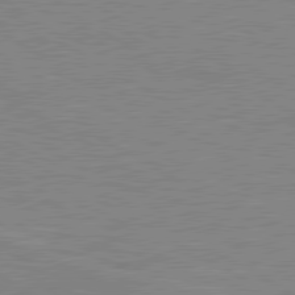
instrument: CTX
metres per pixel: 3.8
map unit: lApd
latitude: 80.2333
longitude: 121.8989
